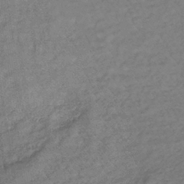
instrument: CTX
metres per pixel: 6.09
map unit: lHb
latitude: -35.0864
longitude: 69.0486
